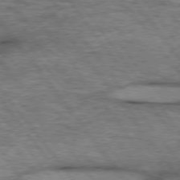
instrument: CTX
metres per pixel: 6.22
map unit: lApd
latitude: 75.4238
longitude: -48.3656
